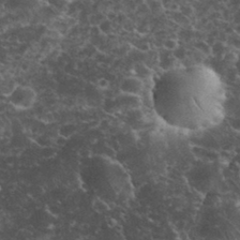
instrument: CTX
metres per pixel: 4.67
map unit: eHh
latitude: 33.9150
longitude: -65.8016
